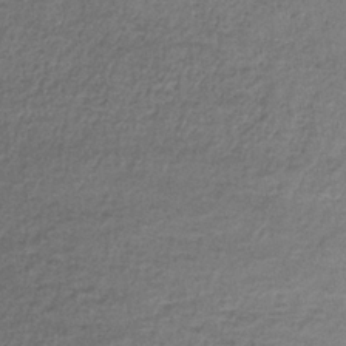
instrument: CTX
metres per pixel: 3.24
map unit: lHb
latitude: -34.6518
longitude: 62.2928
